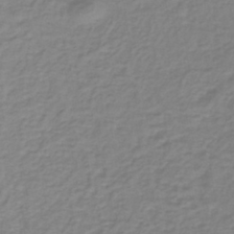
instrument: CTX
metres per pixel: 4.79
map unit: lHb
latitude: -40.5574
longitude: 60.9920
